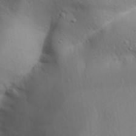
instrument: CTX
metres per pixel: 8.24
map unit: Aa
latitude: 31.9339
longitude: -144.0255
